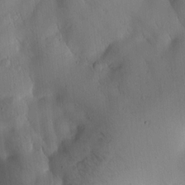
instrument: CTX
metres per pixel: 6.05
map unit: Htu
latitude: -0.4629
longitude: 171.5777
